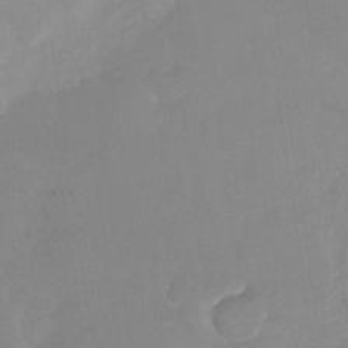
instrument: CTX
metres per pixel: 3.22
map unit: Nhu
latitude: -28.9731
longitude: -63.5371
